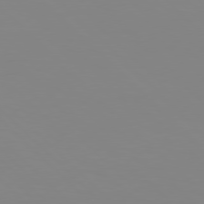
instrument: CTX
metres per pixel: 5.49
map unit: Hpe
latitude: 77.1781
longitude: -132.4034
